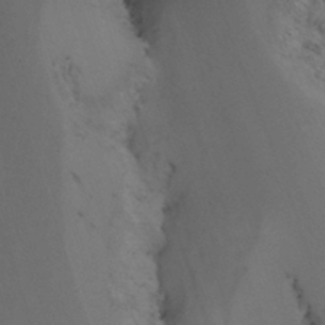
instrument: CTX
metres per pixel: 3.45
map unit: Nhu
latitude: -14.6519
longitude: -54.2522
